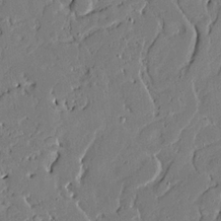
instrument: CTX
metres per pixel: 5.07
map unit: Ave
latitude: 18.3467
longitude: -128.1200
